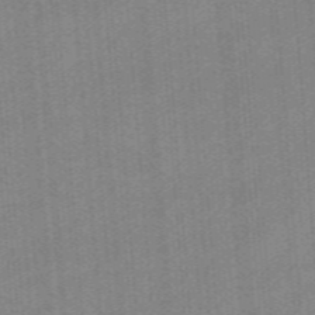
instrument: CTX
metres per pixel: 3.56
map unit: eHb
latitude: -44.3117
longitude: 87.6533
